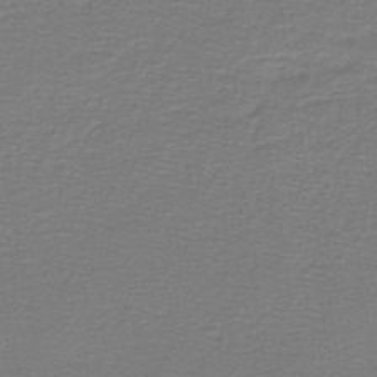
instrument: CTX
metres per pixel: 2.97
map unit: lHb
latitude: -43.1431
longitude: 56.8030
